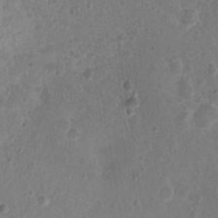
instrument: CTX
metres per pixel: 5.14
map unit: Nhu
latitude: 1.7260
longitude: -15.0837
